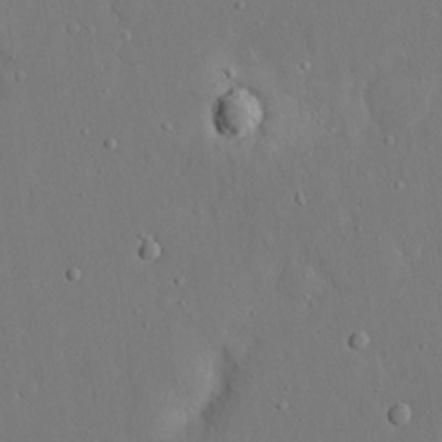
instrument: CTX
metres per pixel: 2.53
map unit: eHh
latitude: 16.5546
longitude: -70.9325
